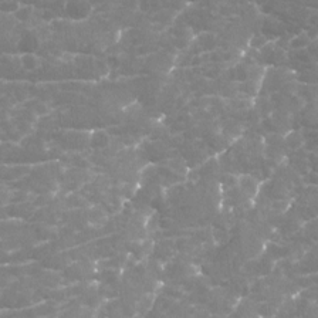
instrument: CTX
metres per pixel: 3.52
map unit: Nhu
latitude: -19.5399
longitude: -57.4237
